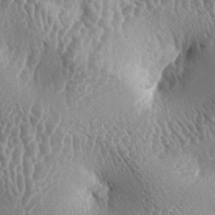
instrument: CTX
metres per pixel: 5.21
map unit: lAa
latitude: -5.5210
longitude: -128.8380
